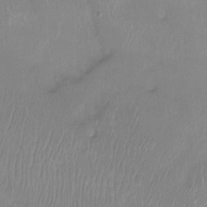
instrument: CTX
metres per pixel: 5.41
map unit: Ht
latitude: -14.5196
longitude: -43.7450
